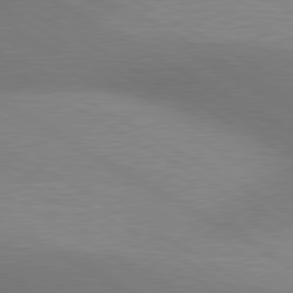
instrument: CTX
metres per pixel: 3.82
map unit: lApd
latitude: 80.3845
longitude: 125.6533
